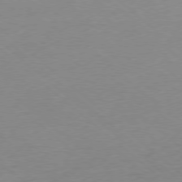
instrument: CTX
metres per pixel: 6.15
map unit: Ap
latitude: -78.6518
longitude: -57.3481
